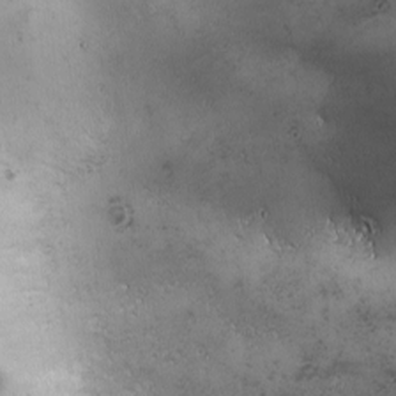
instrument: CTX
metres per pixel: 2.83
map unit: Ave
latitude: -7.4643
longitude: -121.7072
